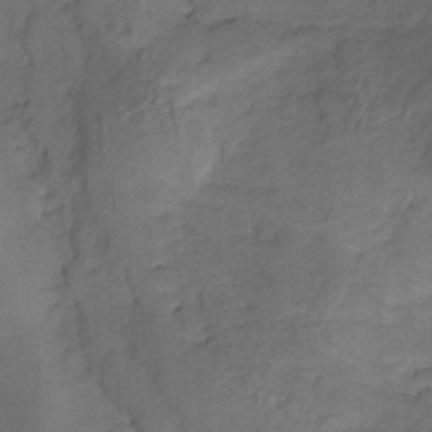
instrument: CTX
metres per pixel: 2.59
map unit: HNhu
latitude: -26.6707
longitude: 74.5007
